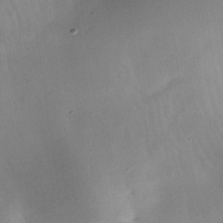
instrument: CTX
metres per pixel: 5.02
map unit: Nhe
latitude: -32.0472
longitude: -116.6680
